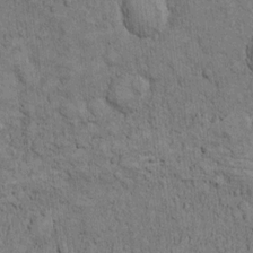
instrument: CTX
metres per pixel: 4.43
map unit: Hto
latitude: 12.0822
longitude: -57.9339
